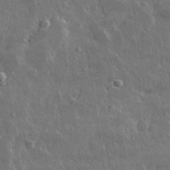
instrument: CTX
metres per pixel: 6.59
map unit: lHvf
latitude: 33.2537
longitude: -90.6868
